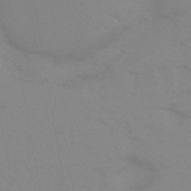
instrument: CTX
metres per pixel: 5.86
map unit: eHb
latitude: -44.3495
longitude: 86.6141
